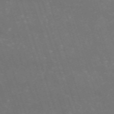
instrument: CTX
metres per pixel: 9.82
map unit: HNb
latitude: -54.2740
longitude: -36.6491
